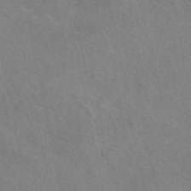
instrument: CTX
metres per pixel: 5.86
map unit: eAb
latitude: 50.2522
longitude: 116.3495
